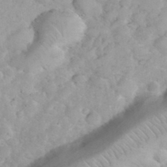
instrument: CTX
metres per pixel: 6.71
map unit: eHh
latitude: 35.9339
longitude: -63.8773
